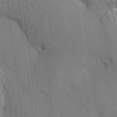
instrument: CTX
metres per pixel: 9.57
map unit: HNhu
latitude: 13.4993
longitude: 10.1984
